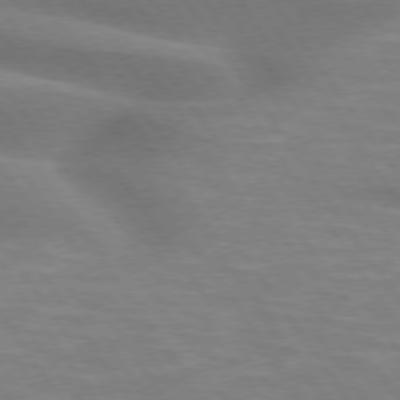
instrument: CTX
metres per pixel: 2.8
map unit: lApd
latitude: 74.7246
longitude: -58.9514
